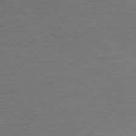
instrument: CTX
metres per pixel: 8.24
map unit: Hpe
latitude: 74.7057
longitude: -131.8395
